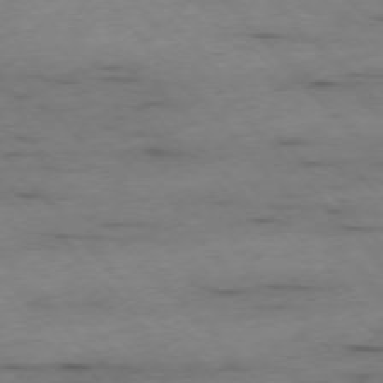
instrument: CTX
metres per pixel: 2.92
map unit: Ap
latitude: -76.7085
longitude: -90.1956
